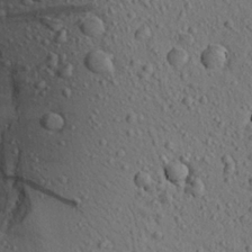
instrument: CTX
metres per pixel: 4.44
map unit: Aa
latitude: 22.4979
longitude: -139.8205
